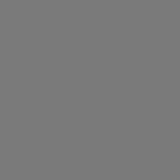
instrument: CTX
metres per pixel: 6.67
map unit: Hpe
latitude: 76.2711
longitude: -134.0444
